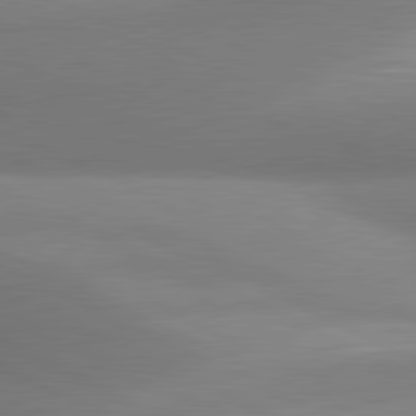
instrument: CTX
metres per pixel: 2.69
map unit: lApd
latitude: 80.9892
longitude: 131.0675
